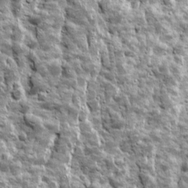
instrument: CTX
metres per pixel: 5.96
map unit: Ave
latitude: 16.5357
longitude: -134.1011
